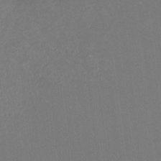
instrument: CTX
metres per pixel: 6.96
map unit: Htu
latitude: -13.6344
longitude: -49.1025
